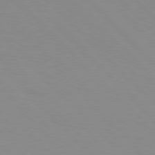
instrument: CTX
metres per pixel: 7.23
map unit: Hpe
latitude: 77.4426
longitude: -160.1389
